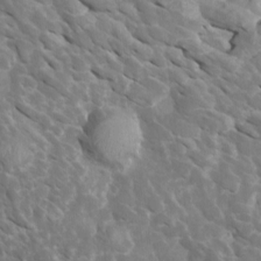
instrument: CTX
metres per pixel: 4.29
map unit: Htu
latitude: 1.9906
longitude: 142.8219
